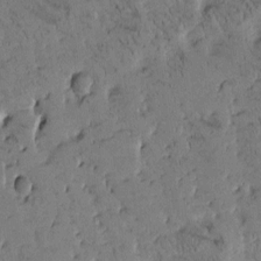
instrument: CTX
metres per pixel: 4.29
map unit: Htu
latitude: -2.7652
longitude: 175.8233
